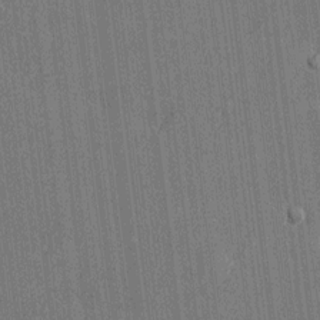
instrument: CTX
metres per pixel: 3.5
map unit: Htu
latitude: -6.8408
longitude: 176.2739
